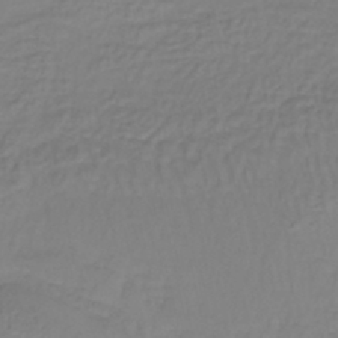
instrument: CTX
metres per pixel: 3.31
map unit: lHb
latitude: -37.2376
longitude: 61.6344
